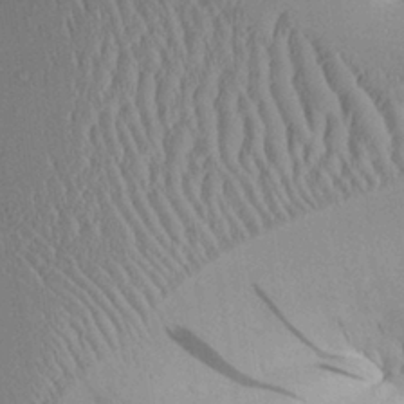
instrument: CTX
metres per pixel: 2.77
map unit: Aa
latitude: 28.7246
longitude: -135.5371
